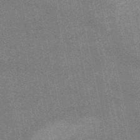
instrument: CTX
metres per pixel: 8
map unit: HNb
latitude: -52.3306
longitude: -42.1389
